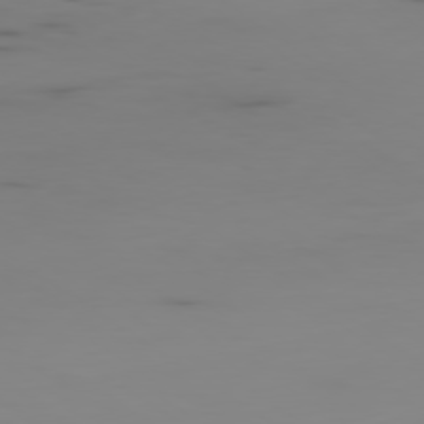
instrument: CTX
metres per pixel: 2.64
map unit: Ap
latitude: -79.0675
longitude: -78.5168
